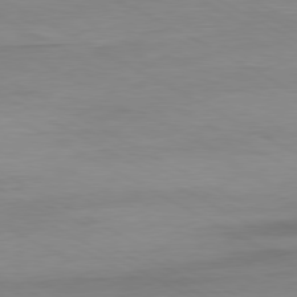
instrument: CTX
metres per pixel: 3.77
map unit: Ap
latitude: -80.5196
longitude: -78.2334
